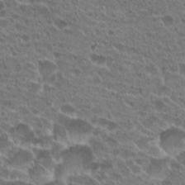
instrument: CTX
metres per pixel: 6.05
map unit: Hto
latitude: 21.9717
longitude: -39.9339
